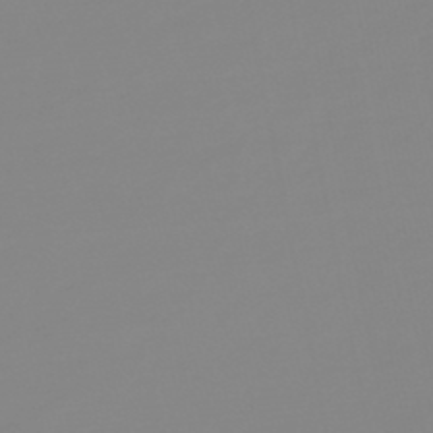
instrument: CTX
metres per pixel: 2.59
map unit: eHb
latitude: -48.7275
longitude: 84.7463
